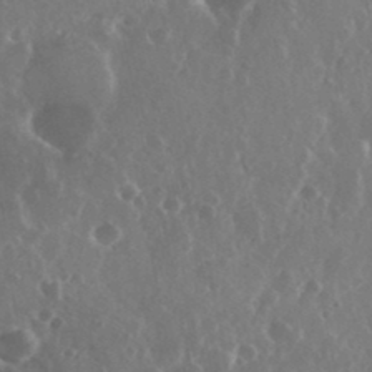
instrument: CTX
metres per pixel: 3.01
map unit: eHh
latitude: 34.5923
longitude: -59.0647
